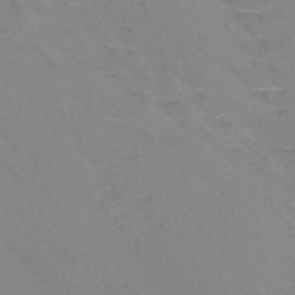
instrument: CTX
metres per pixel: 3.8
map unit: HNb
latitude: -45.8045
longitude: -42.3656
